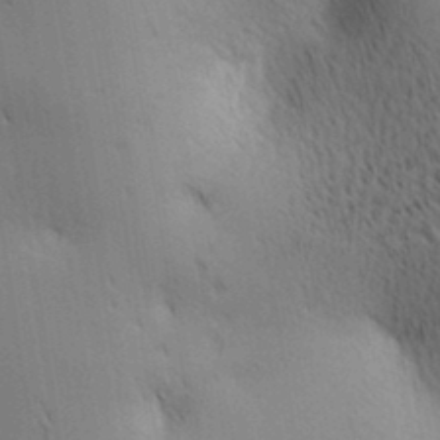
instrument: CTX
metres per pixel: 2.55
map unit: lAa
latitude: 10.9136
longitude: -107.9717
